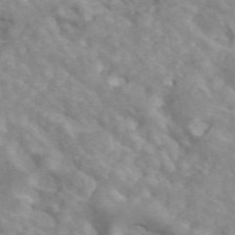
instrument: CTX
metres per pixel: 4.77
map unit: ANa
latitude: 45.8205
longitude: 26.5762
